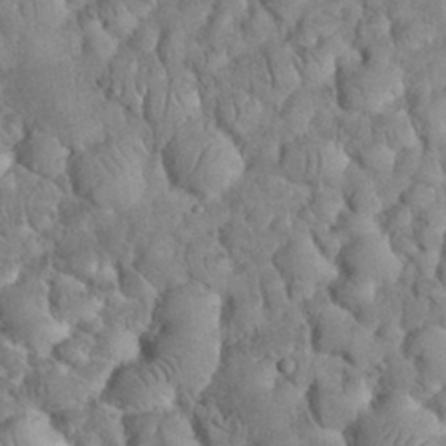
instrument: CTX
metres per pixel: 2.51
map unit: eHh
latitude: 33.2726
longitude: -64.8569
